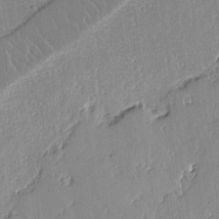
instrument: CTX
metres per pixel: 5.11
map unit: Aa
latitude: 12.1956
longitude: -127.3482
